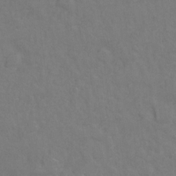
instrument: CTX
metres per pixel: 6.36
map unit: Hto
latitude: 6.9703
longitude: -35.5938
